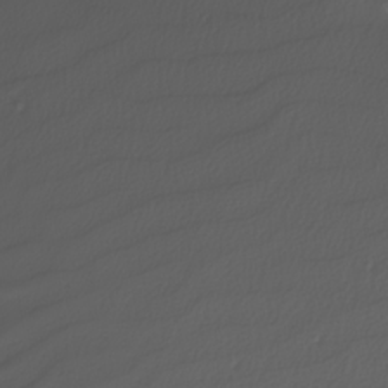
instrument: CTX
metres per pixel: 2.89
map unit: Nhu
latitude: -5.3887
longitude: -91.8583
